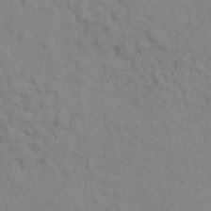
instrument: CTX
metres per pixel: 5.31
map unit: Aa
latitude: 24.0633
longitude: -148.5735
